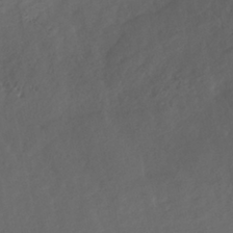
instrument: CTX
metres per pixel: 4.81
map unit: ANa
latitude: -41.4643
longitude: 104.7841
